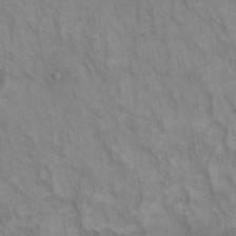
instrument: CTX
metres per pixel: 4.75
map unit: Hto
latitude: 14.8380
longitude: -60.7624
